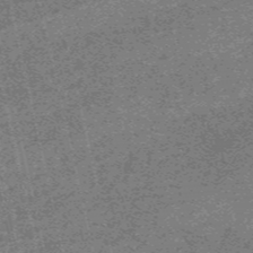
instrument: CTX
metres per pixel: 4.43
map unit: HNb
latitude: -55.2754
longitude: -45.8772
